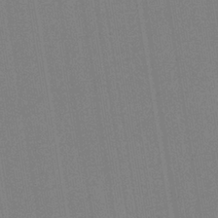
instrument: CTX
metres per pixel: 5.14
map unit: HNb
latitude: -35.1620
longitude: 54.9542
